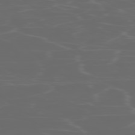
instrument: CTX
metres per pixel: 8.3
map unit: Ap
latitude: -78.0661
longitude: -75.9150
